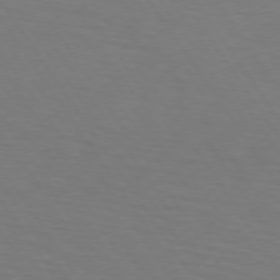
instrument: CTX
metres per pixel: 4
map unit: lApd
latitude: 73.5749
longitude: -75.7639
